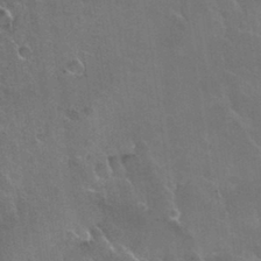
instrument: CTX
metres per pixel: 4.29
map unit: Nhu
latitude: 31.2915
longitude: -54.2900
